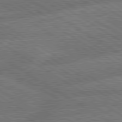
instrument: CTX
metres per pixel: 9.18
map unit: lApd
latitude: 79.8961
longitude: -162.4223
